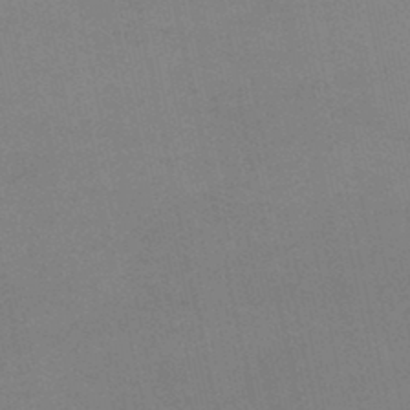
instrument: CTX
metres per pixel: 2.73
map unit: lHb
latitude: -45.8989
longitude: 58.4251
